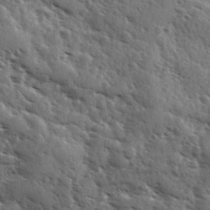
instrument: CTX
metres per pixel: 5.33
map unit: Ave
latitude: 11.0459
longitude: -102.9513
